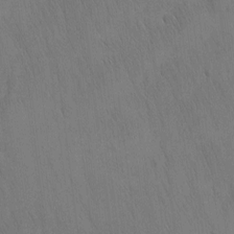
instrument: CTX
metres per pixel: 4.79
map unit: Nhu
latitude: -4.4251
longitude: -151.0458
